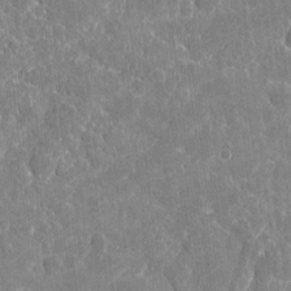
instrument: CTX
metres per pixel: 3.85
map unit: eHh
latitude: 5.2915
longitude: -67.6693
